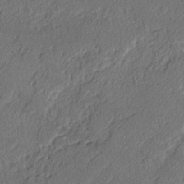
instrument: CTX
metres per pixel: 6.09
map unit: lAvf
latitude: -3.8800
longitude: -108.9702
